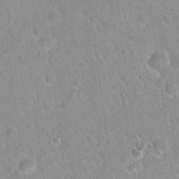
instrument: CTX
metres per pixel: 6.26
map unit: Hto
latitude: 21.1026
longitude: -52.5546
